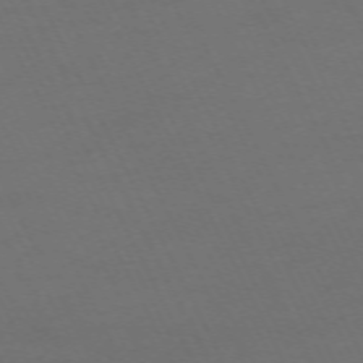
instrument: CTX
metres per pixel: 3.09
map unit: Hpe
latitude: -71.0487
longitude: 16.5196
